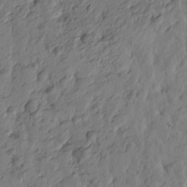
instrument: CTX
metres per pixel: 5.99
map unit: Htu
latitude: -2.3873
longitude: -178.7247
